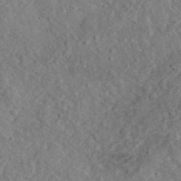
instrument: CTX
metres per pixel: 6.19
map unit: eHh
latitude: 37.0648
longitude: -79.5371
